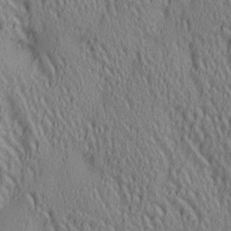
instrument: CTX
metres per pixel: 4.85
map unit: lAa
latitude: 5.2537
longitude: -117.3482
